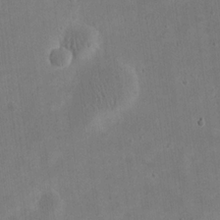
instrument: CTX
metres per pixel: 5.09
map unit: eHh
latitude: 21.2348
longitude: -69.6883
